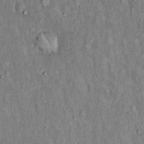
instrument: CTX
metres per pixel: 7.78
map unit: Hto
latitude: 15.4616
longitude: -61.0836
